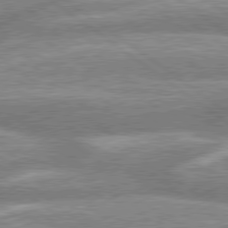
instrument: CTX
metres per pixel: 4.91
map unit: lApd
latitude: 79.0648
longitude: -159.1592
